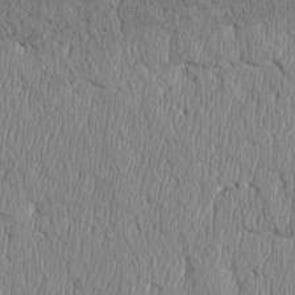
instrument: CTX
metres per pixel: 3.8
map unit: Htu
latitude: 4.0255
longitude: 150.5196
